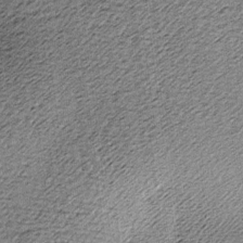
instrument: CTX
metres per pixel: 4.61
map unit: lAa
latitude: -7.9745
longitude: -124.1956
